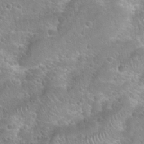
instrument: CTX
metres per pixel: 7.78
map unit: Hto
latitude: 22.0444
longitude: -51.8583
